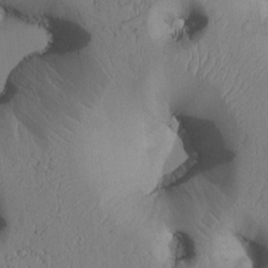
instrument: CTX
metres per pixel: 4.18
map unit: Htu
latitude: 3.2726
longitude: 148.0094
